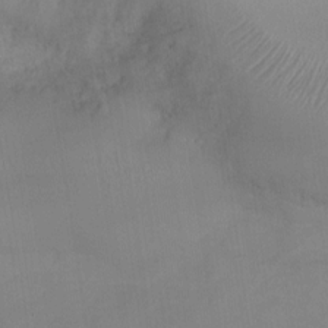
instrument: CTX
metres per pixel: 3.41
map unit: Ht
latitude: -5.9367
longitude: -25.7449
